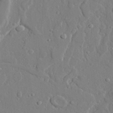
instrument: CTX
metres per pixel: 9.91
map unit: lAvf
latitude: 28.3278
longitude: -108.1011
